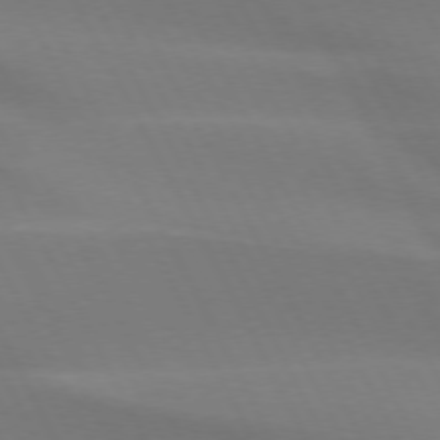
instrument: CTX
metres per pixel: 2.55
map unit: lApd
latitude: 73.4616
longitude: -48.7624
